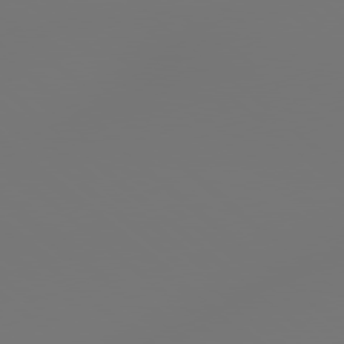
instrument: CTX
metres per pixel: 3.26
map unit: lApd
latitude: 78.7813
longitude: 178.2550
